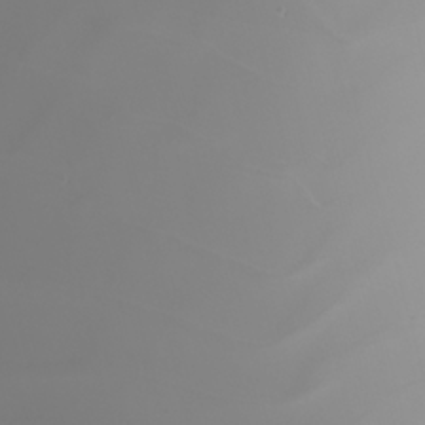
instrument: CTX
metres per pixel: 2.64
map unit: Nhu
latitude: -5.7099
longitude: -92.9513
